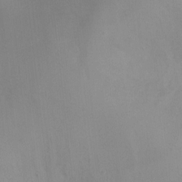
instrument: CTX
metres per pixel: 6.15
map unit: Ht
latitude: -8.9353
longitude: -31.5371
